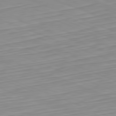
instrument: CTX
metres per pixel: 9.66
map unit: Hpe
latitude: -82.2550
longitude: 12.6141
